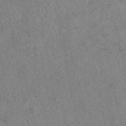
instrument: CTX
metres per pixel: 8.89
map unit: eAb
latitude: 48.2522
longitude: 110.3117
